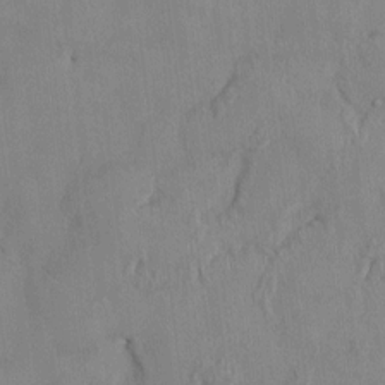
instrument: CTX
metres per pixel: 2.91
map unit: HNhu
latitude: 0.7813
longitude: -5.3671
